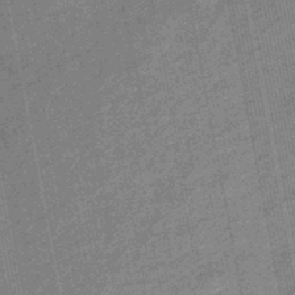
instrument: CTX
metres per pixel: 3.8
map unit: eHb
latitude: -45.1809
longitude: 89.1053
